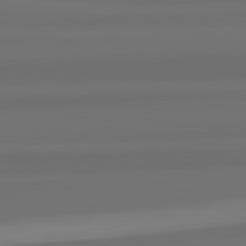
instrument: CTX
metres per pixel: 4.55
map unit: lApd
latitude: 82.8002
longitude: 165.5966
